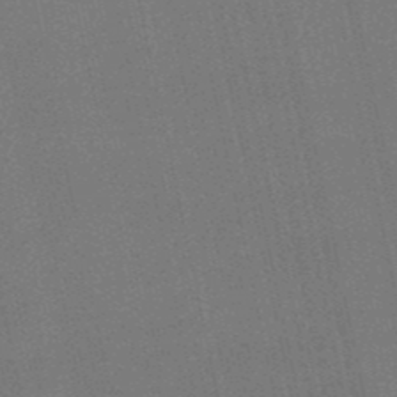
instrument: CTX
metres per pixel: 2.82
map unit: eHb
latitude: -50.6140
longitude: 69.7099
